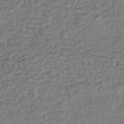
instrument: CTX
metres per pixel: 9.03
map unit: lHb
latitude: -40.1606
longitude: 71.1620
